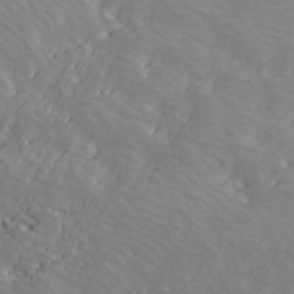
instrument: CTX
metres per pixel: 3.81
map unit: ANa
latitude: 41.1970
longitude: 33.0865
